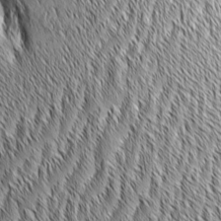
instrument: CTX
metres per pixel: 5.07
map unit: Aa
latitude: 6.2900
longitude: -129.6883
